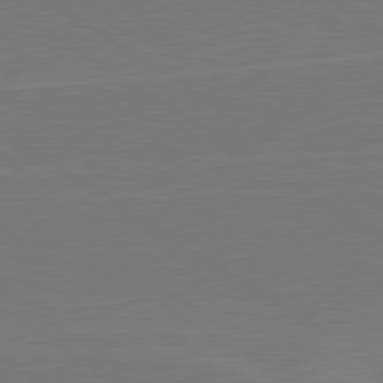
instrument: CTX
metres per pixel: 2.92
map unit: lApd
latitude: 79.8017
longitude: 162.8975
